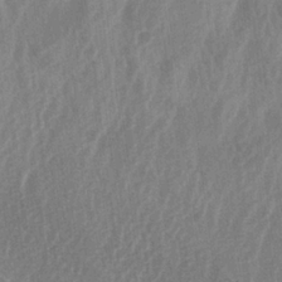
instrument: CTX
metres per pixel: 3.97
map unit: lAa
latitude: -6.3117
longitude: -129.1403
